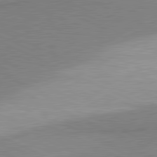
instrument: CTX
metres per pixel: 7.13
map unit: lApd
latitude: 81.1592
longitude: 156.1417
